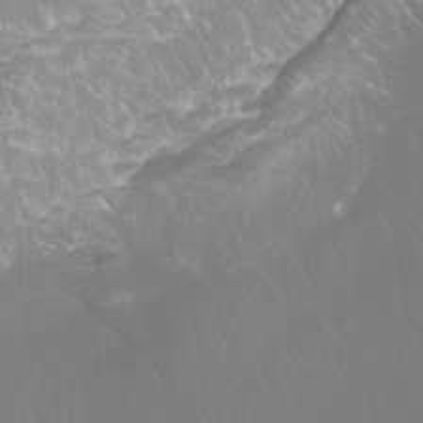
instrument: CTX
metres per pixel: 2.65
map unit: Ht
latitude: -8.3684
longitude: -33.5560
